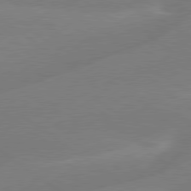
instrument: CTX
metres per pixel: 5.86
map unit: lApd
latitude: 79.5371
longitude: -141.6882
